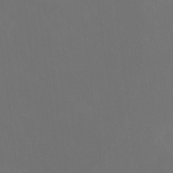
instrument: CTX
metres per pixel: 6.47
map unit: Hto
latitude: -7.7477
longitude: -39.0269
